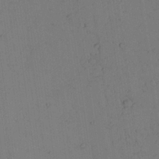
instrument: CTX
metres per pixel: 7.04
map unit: Aa
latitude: 26.4790
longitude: -137.5182
